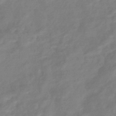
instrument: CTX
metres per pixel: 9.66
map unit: eHb
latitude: -37.6910
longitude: 78.8030
